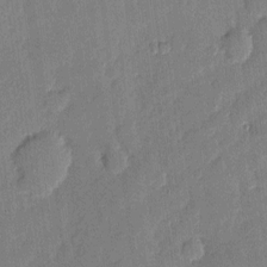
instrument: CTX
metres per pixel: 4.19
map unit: eHh
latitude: 4.0444
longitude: -71.1025
